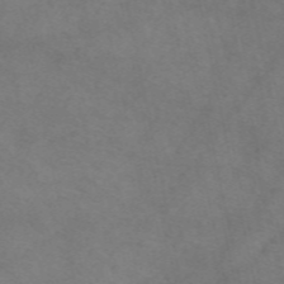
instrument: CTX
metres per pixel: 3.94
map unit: eAb
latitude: 50.6868
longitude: 106.4062
